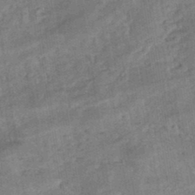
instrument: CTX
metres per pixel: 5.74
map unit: eHb
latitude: -43.8233
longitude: 84.6896
